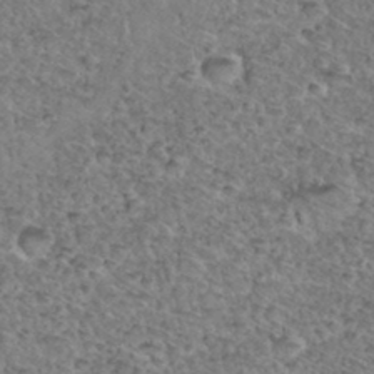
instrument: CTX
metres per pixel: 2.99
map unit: Hto
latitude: 35.9150
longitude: -47.7450
